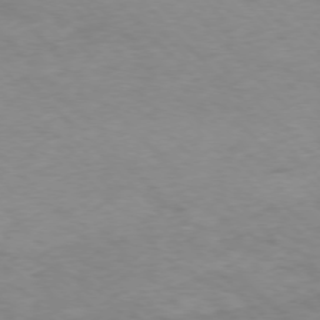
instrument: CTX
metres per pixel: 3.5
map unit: Ap
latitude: -76.7841
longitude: -65.4804
